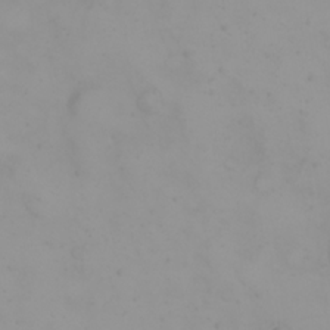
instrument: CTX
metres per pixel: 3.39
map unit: eHh
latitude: 21.8017
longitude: -64.5924
